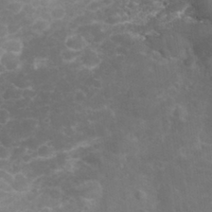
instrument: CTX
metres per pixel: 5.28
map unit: eHh
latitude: 32.2711
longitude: -61.8583
